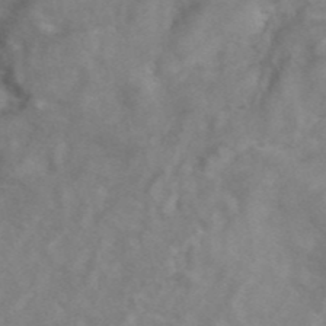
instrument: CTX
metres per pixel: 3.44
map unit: ANa
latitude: 43.8772
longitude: 26.7652
